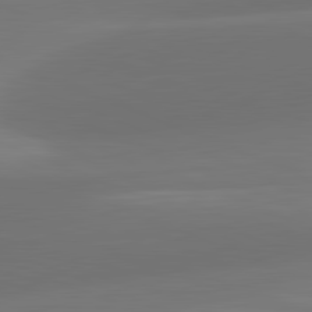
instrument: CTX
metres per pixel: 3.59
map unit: lApd
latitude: 81.9150
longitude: -161.5938
